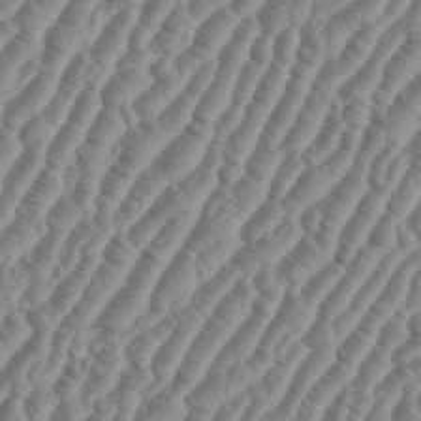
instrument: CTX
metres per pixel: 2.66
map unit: eHh
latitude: 36.2523
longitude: -136.0444
